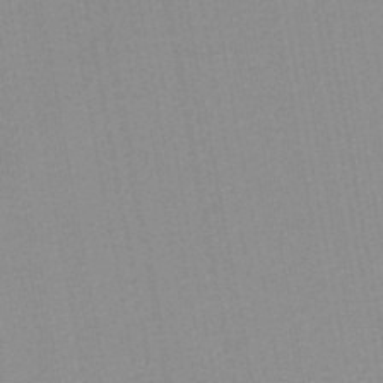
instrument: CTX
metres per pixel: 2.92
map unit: lHb
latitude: -45.8045
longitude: 69.6910
